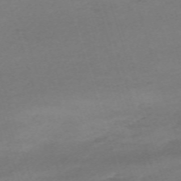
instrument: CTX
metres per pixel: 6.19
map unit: eHh
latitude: -62.0283
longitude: 51.4265
